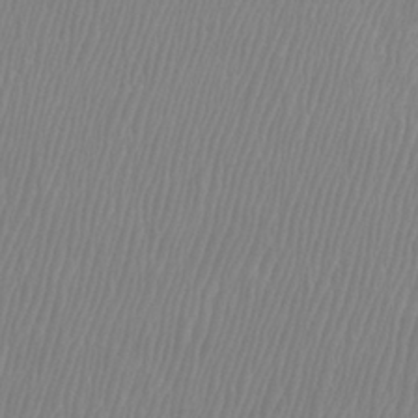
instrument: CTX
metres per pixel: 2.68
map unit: Htu
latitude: -8.7085
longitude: -75.1025
